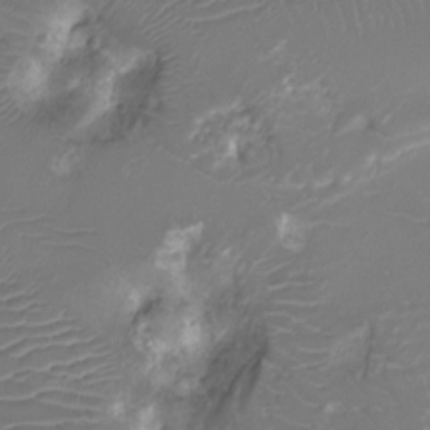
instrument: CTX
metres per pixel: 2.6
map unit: Ht
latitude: -7.8422
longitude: -19.5749
